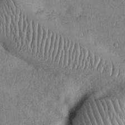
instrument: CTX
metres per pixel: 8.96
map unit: Nhu
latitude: 27.2915
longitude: -69.0837
